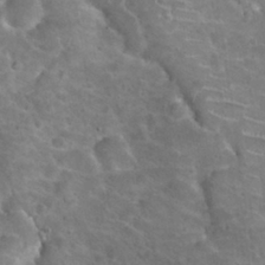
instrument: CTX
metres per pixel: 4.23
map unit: Hto
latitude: 21.7261
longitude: -47.9339
